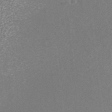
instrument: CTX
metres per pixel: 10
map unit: ANa
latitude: 42.8191
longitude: 25.8989
